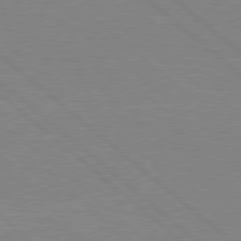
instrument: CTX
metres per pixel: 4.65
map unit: Hpe
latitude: 78.2334
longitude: -123.5560
